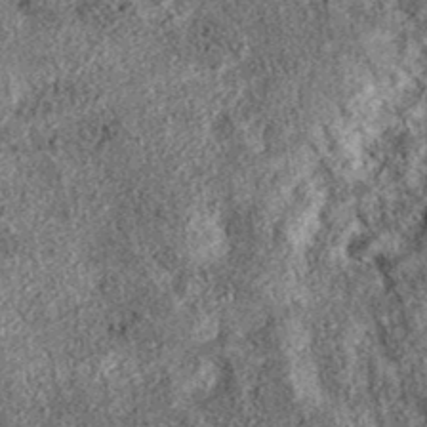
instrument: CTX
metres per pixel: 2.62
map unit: eAb
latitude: 37.0080
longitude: 106.9353
